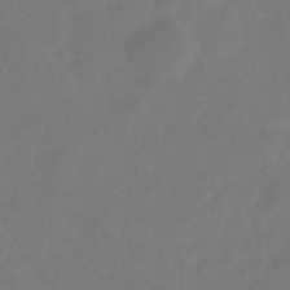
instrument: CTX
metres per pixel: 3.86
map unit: eHb
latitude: -35.4454
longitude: 78.5384
